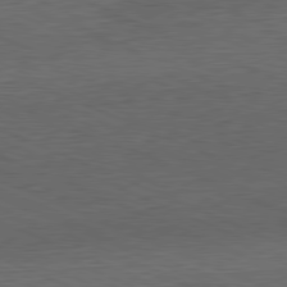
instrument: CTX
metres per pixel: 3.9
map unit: Ap
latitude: -81.5210
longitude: -70.7624
